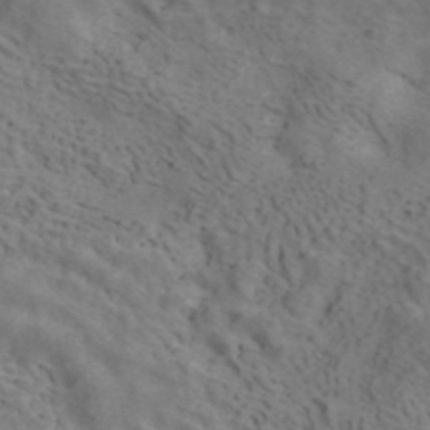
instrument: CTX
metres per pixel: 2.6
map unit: ANa
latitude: 41.9528
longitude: 14.8030
